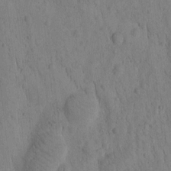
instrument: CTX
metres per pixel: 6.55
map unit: Htu
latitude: -2.9730
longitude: 172.7841
